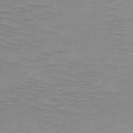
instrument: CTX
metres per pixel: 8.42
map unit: HNb
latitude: -48.3118
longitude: -44.9702
